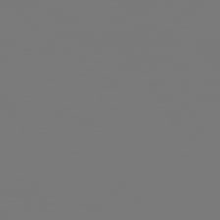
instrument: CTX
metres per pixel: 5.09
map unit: Hpe
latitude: 76.0633
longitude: -140.2144
